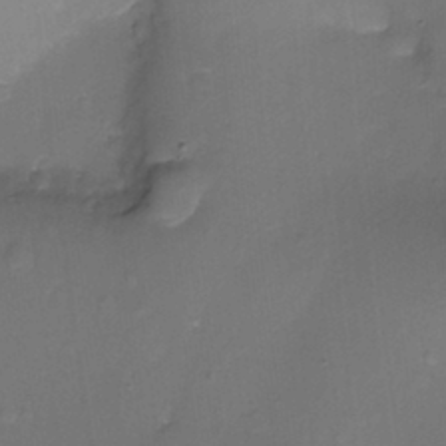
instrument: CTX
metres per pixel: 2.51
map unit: Ht
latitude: -18.4062
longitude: -44.5168
